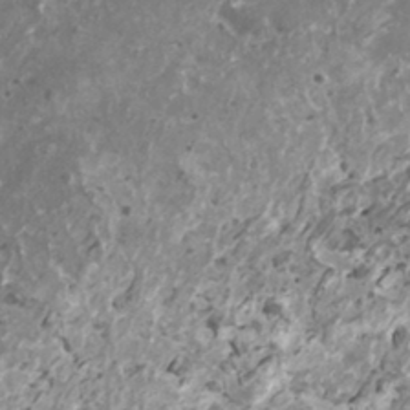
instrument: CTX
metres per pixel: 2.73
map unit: HNhu
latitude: 1.1214
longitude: 6.1606
